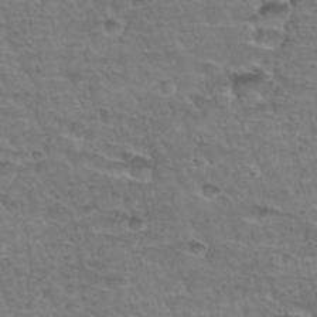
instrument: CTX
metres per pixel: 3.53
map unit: Hto
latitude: 34.9324
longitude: -46.8758
